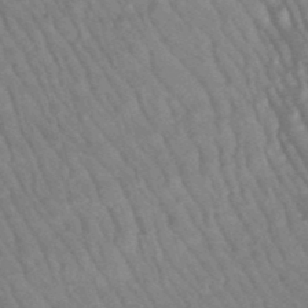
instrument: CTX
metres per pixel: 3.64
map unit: lHb
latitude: -47.6344
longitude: 76.4251
